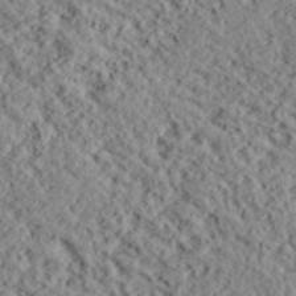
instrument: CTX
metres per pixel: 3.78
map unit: lHvf
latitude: 38.8002
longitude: -88.5546
